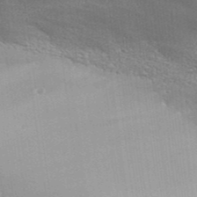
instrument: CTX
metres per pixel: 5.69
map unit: Aa
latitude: 33.3860
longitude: -135.5560
